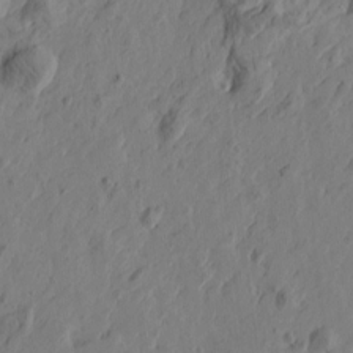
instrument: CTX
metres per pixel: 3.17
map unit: Htu
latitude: -3.4265
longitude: -178.4601
